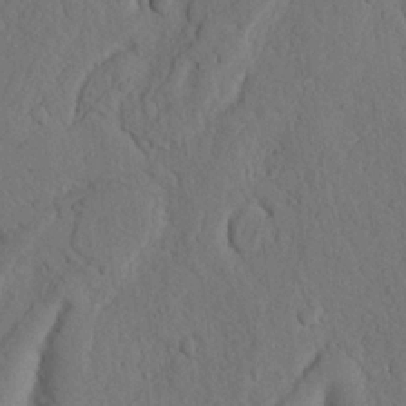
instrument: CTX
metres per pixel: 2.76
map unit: Nhu
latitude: 20.1956
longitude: -75.7261
